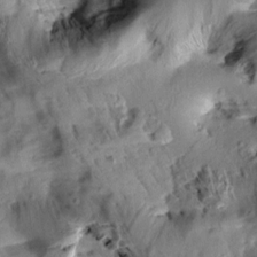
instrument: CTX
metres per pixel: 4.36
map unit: Aa
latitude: 10.7057
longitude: -142.8380
